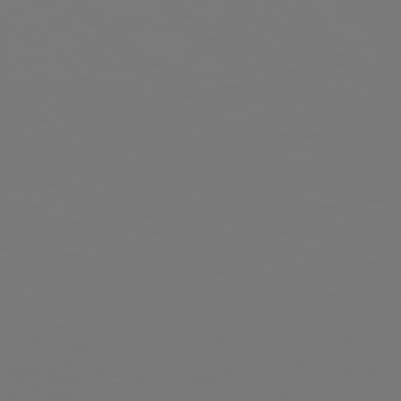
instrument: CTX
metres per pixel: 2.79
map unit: Hpe
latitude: 76.7624
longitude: -136.9136
